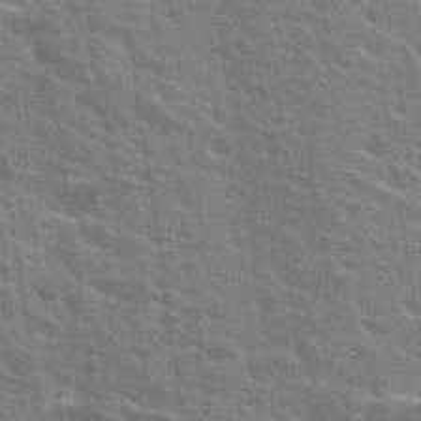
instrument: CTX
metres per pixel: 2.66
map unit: Hto
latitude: 24.4978
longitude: -43.5371
